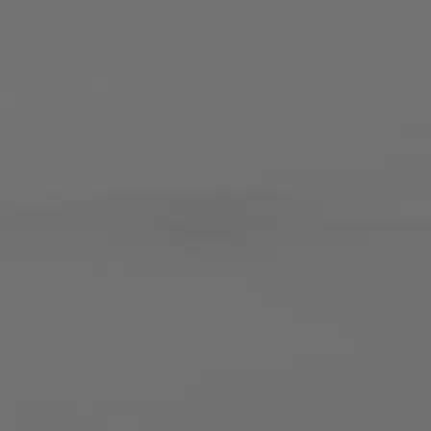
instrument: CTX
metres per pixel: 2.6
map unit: lApd
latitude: 79.0648
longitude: -138.4979
